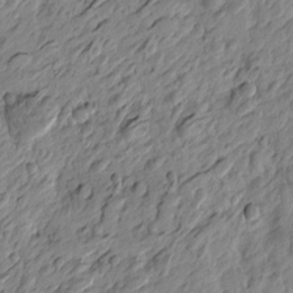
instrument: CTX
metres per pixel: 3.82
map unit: Htu
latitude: -4.0472
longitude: 179.0486
